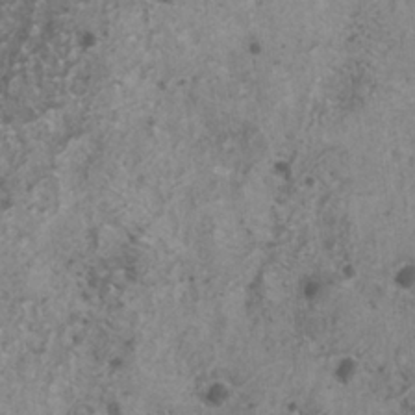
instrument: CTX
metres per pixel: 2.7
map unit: HNhu
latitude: 1.5560
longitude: 4.1983
